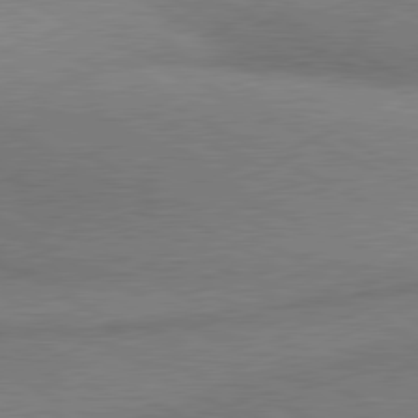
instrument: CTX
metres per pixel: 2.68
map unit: lApd
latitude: 80.5357
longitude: 164.9920
